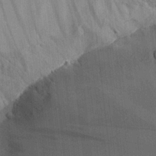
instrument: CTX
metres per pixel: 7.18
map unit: Aa
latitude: 25.2159
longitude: -134.6112
